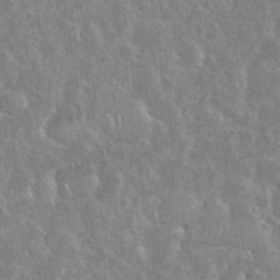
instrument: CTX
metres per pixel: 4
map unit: eHh
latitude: 35.8961
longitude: -61.4615
